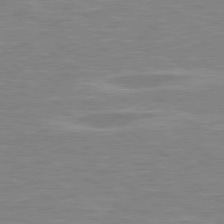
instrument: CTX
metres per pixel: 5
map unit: Hpe
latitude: 79.1592
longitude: -122.4790
